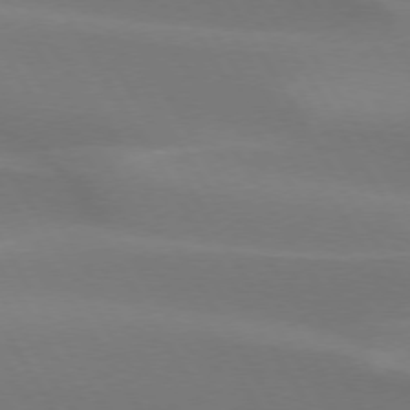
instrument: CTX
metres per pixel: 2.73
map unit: lApd
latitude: 73.7072
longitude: -49.1403
